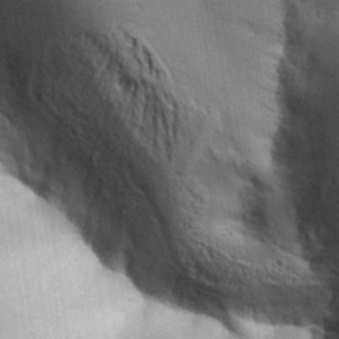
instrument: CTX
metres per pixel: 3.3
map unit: Aa
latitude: 32.9703
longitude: -144.0633
